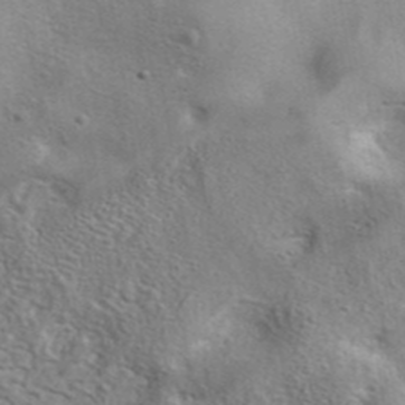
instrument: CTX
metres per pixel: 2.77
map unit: eAb
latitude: 41.1592
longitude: 105.1431
